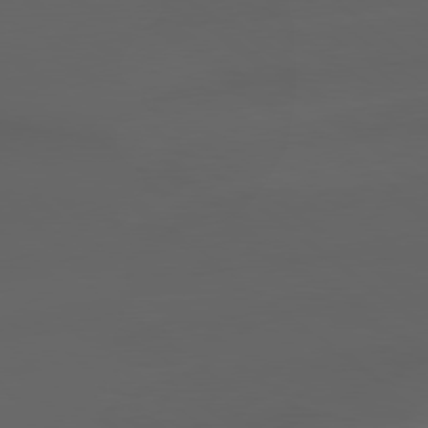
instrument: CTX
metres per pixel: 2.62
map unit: lApd
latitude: 79.0270
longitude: -166.2522
